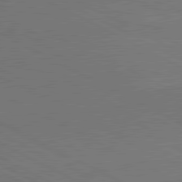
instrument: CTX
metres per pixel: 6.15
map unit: lApd
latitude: 81.2159
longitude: 149.8234
